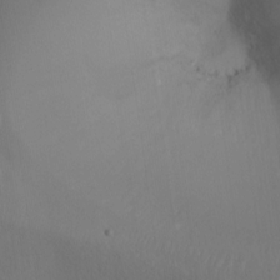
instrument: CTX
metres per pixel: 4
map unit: Ht
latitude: -16.8786
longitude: -41.7449
